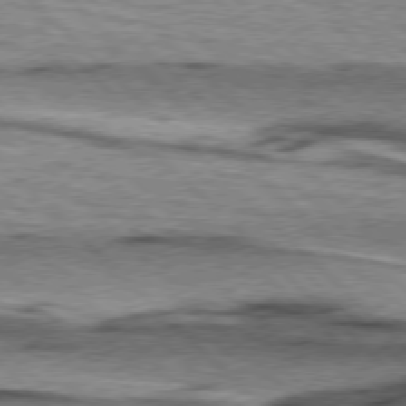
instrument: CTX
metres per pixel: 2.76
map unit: lApd
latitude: 76.8947
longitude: -78.4601
